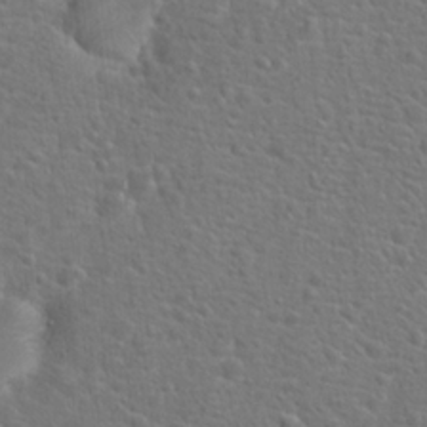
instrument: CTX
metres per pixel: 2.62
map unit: Hto
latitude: 18.0633
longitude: -42.3089
